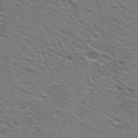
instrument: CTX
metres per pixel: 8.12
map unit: Hto
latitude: 24.7057
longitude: -30.4601
